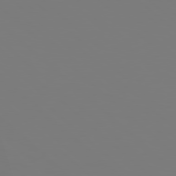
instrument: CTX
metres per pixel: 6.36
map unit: Hpe
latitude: 78.1956
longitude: -162.7436
